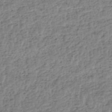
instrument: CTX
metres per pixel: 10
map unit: HNhu
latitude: -48.4251
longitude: 30.3117
